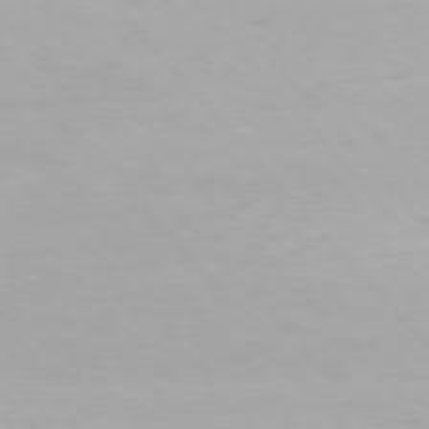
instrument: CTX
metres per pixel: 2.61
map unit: Hpe
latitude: 76.4790
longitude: -135.5560
